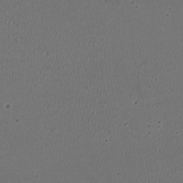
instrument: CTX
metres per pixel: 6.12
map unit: HNhu
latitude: -2.7841
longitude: -2.6868
